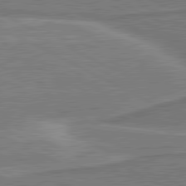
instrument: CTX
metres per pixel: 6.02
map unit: lApd
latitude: 80.9703
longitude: 141.7477
